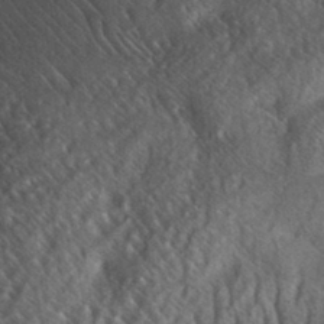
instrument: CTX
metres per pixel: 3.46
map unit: eHh
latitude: 33.6127
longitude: -140.4978
